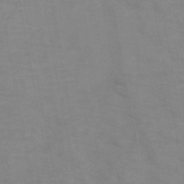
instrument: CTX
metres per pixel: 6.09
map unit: HNb
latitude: -47.2187
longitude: -47.8017
